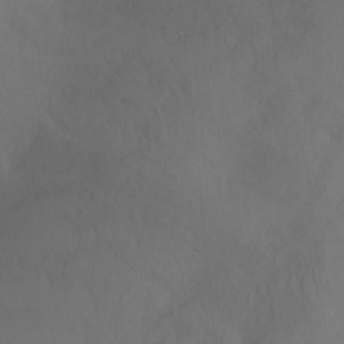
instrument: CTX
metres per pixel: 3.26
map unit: Nhu
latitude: -11.9556
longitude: -47.5749
